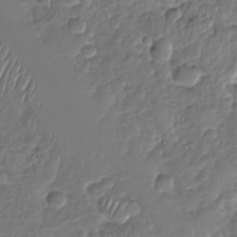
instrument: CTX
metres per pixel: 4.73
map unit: Nhu
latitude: -30.4251
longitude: -61.4048
